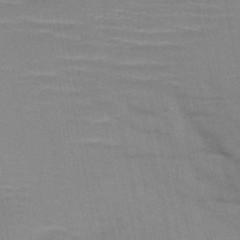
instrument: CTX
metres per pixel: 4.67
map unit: HNb
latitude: -46.8597
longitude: -48.3278
